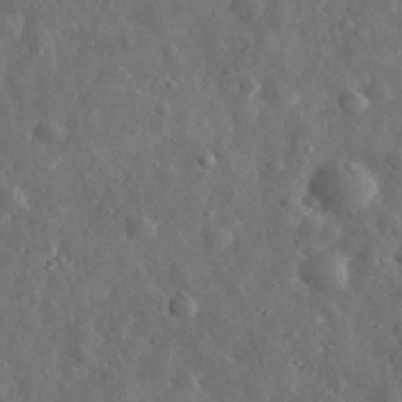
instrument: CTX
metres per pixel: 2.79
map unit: eHh
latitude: 32.2523
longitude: -74.6868
